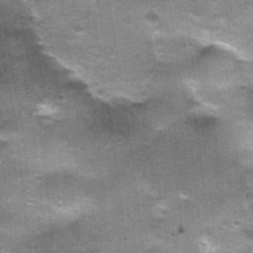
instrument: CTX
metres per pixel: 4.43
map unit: Nhu
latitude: 2.0822
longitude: -17.2537
